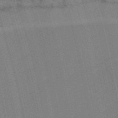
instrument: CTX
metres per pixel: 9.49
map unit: HNb
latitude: -52.4062
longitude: -45.7072
